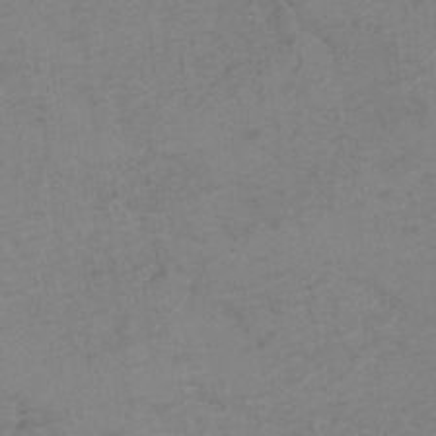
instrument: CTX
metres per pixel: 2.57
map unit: Hto
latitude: 7.1025
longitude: -35.1025
